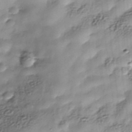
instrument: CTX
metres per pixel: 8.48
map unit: Nhe
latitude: -37.9367
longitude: -148.4601
